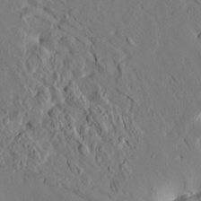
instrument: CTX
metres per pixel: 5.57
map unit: HNhu
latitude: 11.0836
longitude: 23.9367
